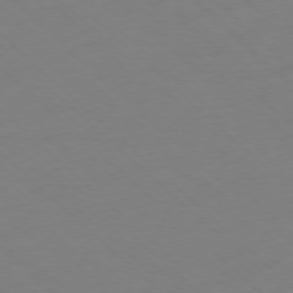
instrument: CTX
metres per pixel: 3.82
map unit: Ap
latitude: -77.6533
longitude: -84.7246
